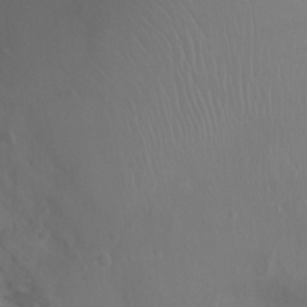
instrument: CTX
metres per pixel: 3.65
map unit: Ht
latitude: -2.4440
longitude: -18.1389
